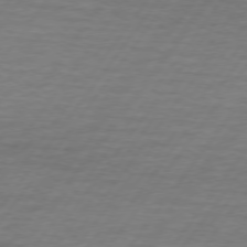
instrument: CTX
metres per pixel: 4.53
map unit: lApd
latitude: 74.4223
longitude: -78.8380
